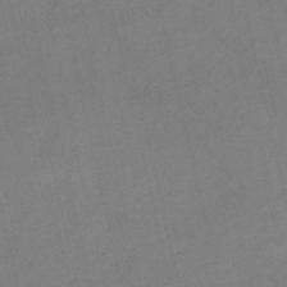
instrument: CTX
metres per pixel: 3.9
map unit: eHh
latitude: -54.2362
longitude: -89.5560
